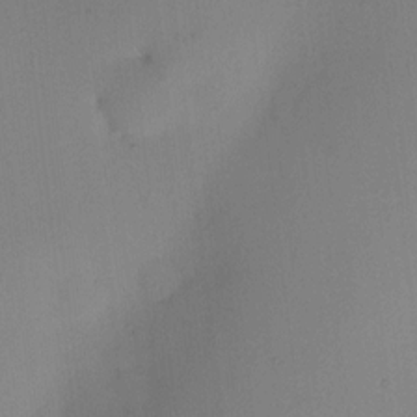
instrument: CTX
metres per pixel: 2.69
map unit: HNhu
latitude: 9.4993
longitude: 15.1998
